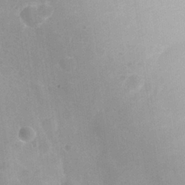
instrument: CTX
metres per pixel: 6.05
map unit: Nhu
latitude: 26.2901
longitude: -55.6505
